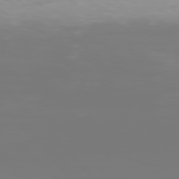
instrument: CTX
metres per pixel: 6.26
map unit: Hpe
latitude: 76.3467
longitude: -133.9150
